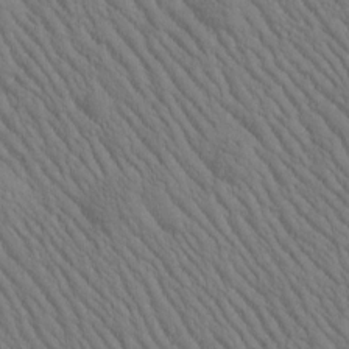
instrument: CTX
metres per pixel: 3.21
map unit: Htu
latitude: -1.3699
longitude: 172.3684
